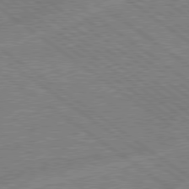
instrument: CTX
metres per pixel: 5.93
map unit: lApd
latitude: 79.0459
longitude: -145.2159
